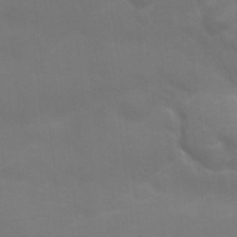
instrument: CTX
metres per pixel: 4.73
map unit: Nhu
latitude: 25.7260
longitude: -54.1956
